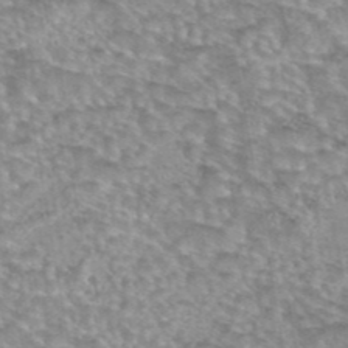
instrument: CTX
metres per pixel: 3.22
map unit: eAb
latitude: 44.0633
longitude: 104.3495
